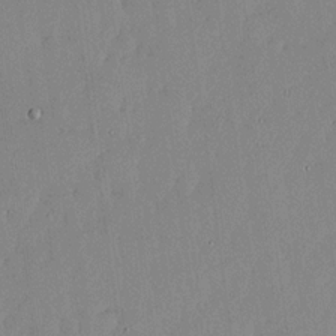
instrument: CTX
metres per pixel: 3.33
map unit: lHvf
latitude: 18.4601
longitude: -116.4412
